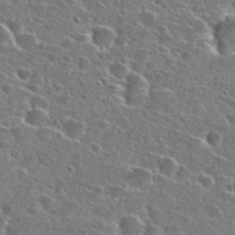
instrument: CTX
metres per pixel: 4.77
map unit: Hto
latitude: 26.0633
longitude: -47.0459
